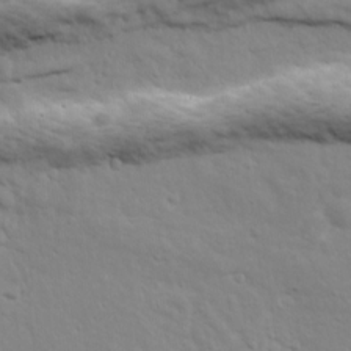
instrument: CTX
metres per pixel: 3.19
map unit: Ave
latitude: 18.6679
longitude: -133.1592
